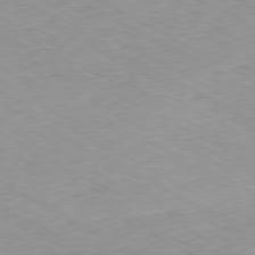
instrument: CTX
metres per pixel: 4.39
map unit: Ap
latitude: -80.6141
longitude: -47.8962
